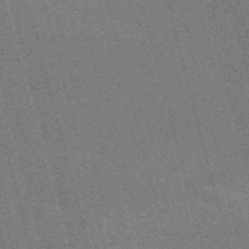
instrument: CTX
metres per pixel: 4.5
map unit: Nve
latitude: -59.5210
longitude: 62.5951
